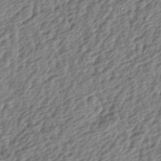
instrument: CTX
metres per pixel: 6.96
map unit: lAa
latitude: -4.1794
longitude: -122.9325
